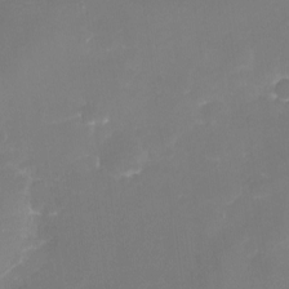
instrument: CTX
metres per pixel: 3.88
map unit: eHh
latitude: -6.3306
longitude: -78.1011
